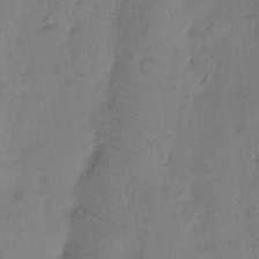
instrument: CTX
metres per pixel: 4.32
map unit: eHh
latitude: 9.6127
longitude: -62.8191
